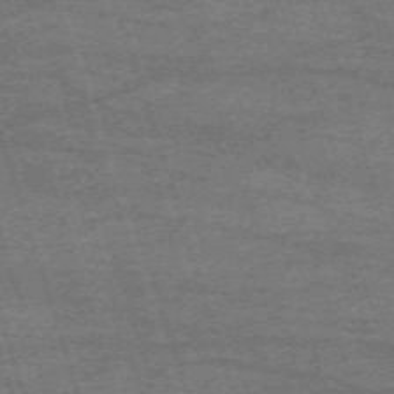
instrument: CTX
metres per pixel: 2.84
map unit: eHh
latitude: -63.2942
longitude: 53.7477
